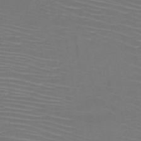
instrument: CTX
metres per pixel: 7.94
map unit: HNb
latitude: -46.9919
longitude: -42.4034
